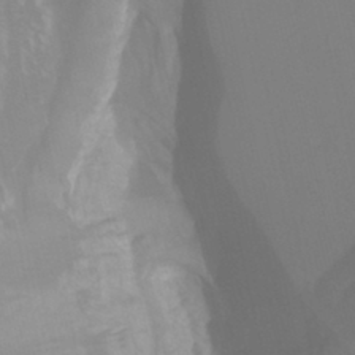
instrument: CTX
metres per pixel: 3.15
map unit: HNhu
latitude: -27.6155
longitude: 74.1984
